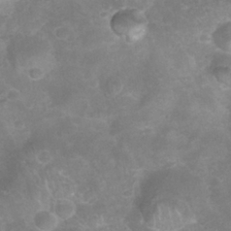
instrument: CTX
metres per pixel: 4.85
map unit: Nhu
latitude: 27.3482
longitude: -63.2537
